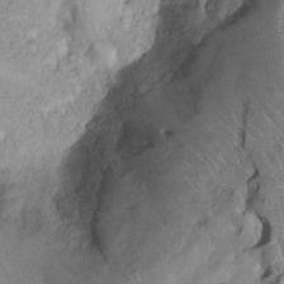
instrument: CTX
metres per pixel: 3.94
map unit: Ht
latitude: -0.2362
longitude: -13.8773
